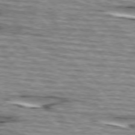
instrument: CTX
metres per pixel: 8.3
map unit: lApd
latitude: 74.5924
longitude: -72.4979
